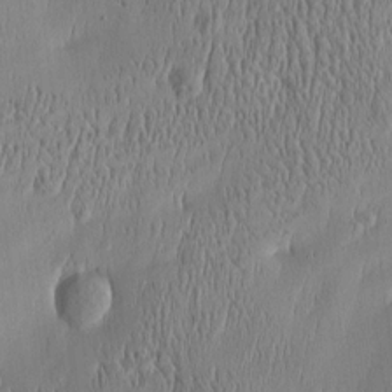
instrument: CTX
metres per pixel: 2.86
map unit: Htu
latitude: -5.1242
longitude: 174.8219
